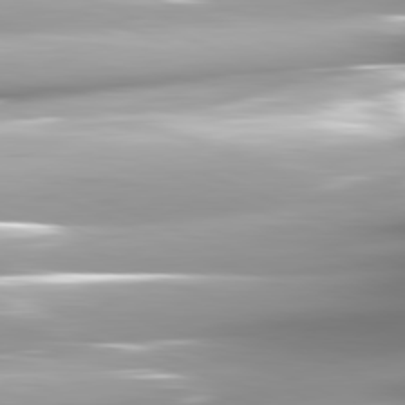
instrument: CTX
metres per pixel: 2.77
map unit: lApd
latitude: 81.7450
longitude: -147.5938
